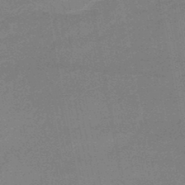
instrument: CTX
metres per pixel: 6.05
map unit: HNb
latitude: -47.3131
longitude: -39.5938
